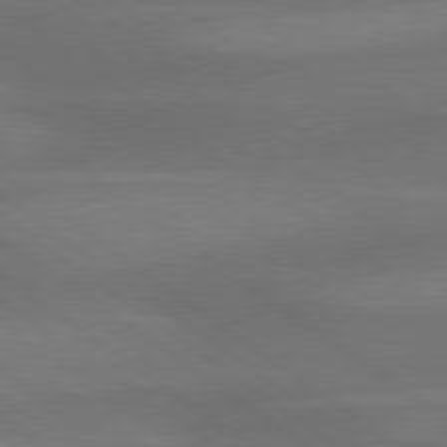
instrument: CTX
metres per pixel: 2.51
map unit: lApd
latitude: 79.5938
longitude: -89.8584
